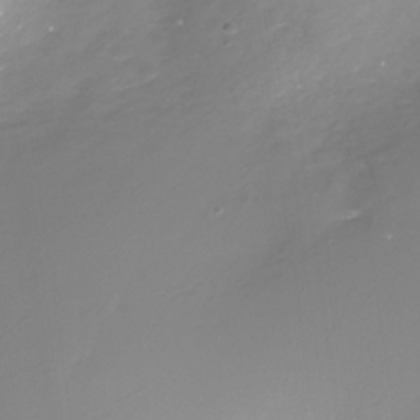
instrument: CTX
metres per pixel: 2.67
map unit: Nhe
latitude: -32.5574
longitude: -88.4790
